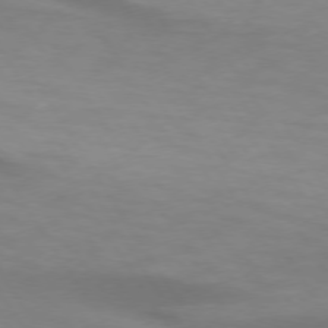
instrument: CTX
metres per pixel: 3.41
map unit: lApd
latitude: 74.2712
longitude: -50.2144
